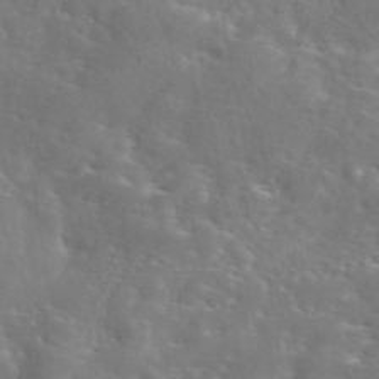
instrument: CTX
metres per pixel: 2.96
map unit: eAb
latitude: 45.2726
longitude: 125.7478
